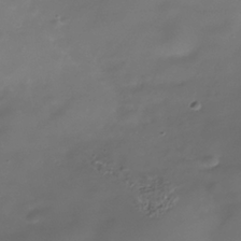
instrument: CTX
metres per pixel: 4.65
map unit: Nhe
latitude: -38.8597
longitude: -118.1578
